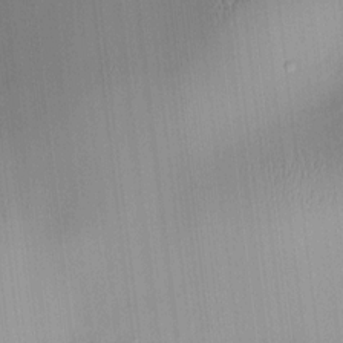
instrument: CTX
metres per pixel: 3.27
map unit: HNhu
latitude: 10.9514
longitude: 9.9178
